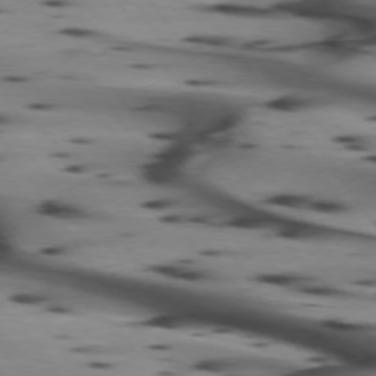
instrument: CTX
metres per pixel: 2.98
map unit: lApd
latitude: 74.5735
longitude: -64.3089
